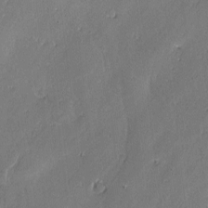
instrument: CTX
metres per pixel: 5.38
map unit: lAvf
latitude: -1.9179
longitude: -106.7813
